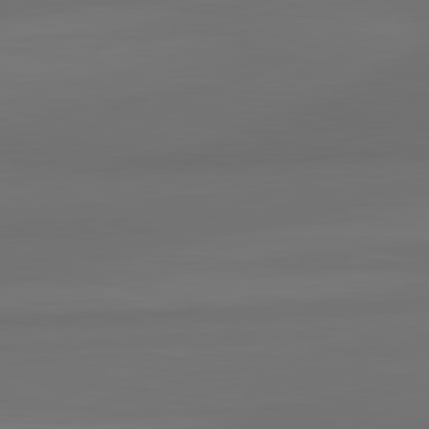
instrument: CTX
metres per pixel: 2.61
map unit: lApd
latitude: 82.1388
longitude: -172.3278
